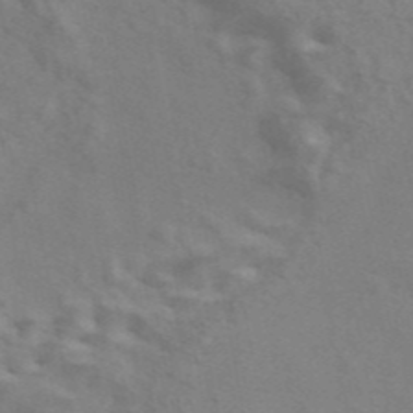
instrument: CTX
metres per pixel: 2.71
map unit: ANa
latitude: 45.3104
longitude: 25.7666
